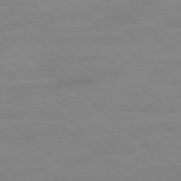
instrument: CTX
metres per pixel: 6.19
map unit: Ap
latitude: -78.5384
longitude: -97.9717
